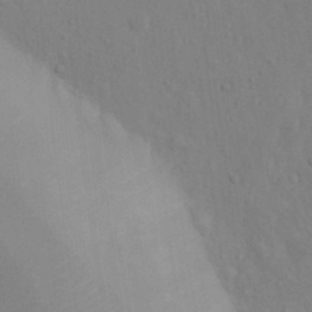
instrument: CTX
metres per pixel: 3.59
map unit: Nhu
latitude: 13.0648
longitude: -28.3278
